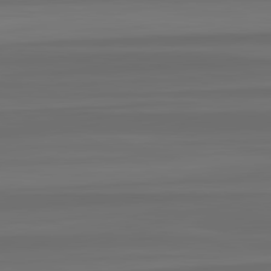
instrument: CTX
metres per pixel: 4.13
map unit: lApd
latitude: 82.4223
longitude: -172.8002
